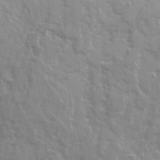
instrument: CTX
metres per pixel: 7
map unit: Ave
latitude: 21.8584
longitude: -132.9136
